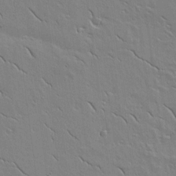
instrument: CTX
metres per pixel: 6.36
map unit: lAvf
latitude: 15.8962
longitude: -125.1592
